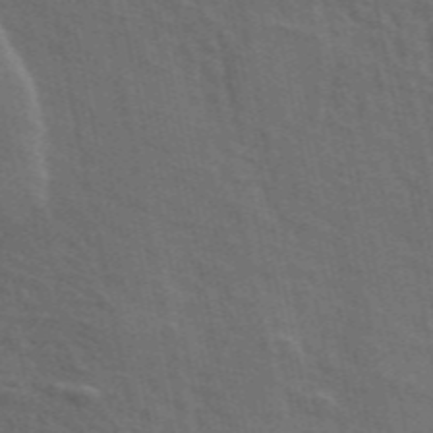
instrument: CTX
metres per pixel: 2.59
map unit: ANa
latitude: 49.6127
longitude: -82.2333
